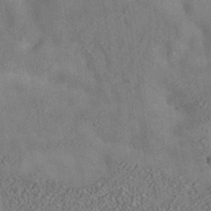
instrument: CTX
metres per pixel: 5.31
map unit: eAb
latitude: 35.1403
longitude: 109.1053
